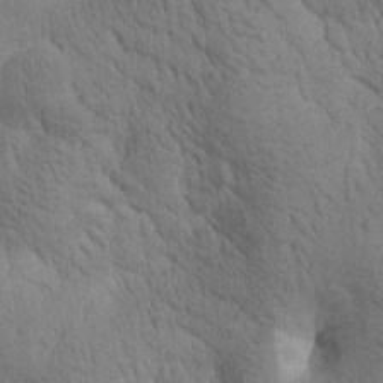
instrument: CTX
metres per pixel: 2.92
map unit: Htu
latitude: 0.6301
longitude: 174.3873
